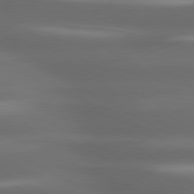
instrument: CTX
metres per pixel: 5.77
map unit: lApd
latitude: 80.4979
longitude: -141.7449
